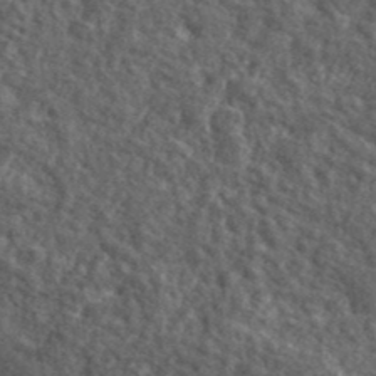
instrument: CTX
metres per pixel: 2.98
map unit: lHvf
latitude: 41.2159
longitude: -89.8962
